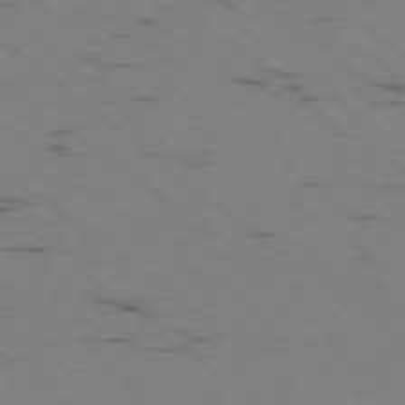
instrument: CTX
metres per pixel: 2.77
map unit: Ap
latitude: -78.5573
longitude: -73.8773
